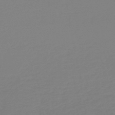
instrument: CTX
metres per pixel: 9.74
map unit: HNb
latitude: -49.4077
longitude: -51.2348
